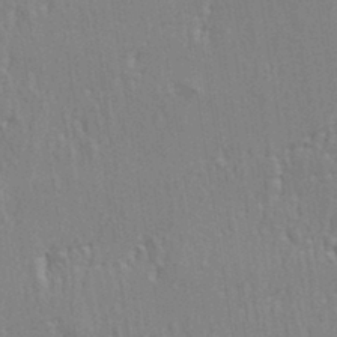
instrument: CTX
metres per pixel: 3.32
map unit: eHh
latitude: 33.7639
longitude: -132.4790
